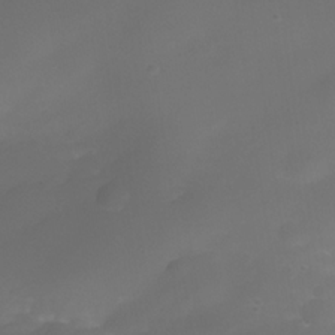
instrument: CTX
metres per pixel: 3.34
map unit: Nhe
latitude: -35.1620
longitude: -145.1214
